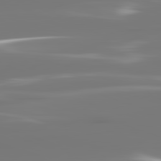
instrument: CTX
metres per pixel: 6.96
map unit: lApd
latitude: 82.2144
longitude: -145.9150
